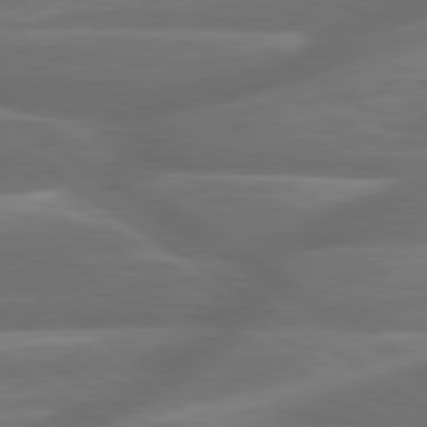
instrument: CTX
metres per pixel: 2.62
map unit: lApd
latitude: 79.9528
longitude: -126.8947
